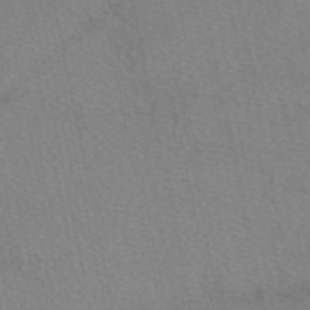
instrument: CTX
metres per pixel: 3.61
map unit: eAb
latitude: 49.0458
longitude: 111.3509
